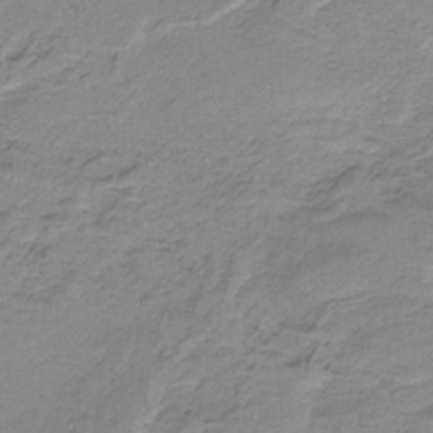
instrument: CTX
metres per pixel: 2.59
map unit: HNb
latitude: -34.0472
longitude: 58.9163
